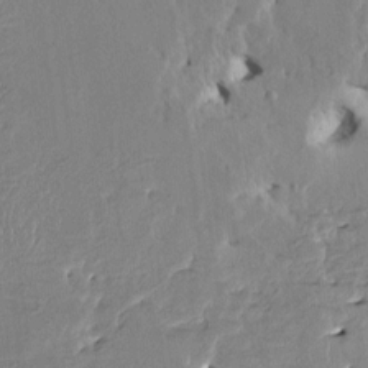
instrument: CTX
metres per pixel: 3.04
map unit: HNhu
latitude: 4.6868
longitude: -5.5938
